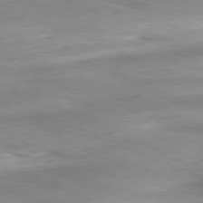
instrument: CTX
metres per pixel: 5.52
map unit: Ap
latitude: -81.7667
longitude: -81.2537
